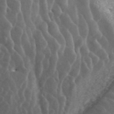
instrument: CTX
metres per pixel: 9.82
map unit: ANa
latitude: 43.6883
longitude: 25.8611
